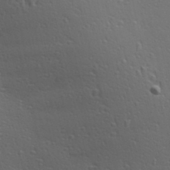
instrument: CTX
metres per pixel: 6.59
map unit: Hve
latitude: 24.8002
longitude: -97.1781
